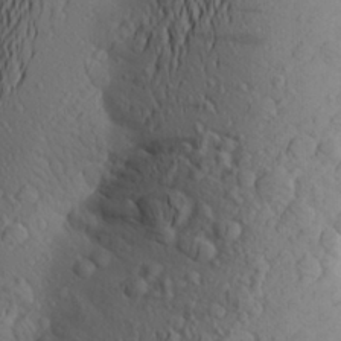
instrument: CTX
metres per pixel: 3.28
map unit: Aa
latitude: 25.4804
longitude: -146.7813
